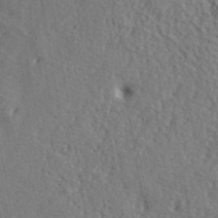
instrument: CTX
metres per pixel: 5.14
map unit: lHvf
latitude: 41.0836
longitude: -88.5357
